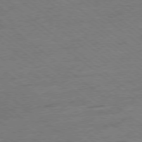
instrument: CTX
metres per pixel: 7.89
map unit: Ap
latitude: -78.8219
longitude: -100.9136
